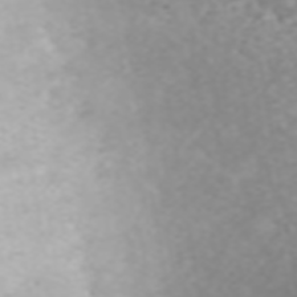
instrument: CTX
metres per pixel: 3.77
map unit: ANa
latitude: 44.4223
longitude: 22.3873
